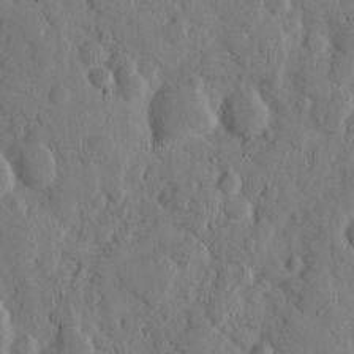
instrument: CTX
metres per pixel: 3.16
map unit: eHh
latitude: 9.5371
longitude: -64.7057
